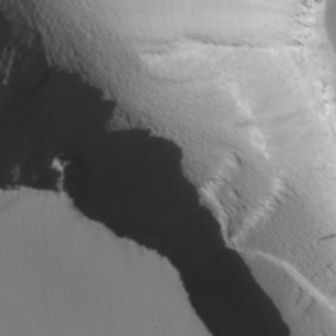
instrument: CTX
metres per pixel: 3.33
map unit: lAvf
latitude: 26.8002
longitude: -110.8569
